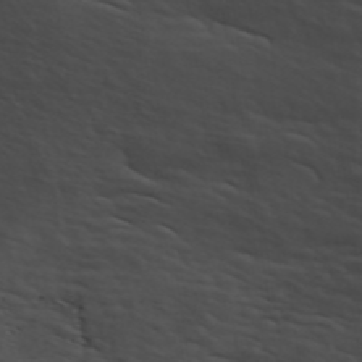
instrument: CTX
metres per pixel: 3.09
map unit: ANa
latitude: 45.5182
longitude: -84.0444
